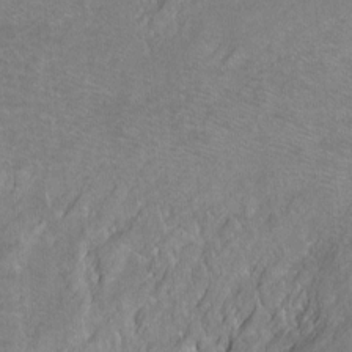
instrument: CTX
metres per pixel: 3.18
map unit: Ht
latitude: -6.7652
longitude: -36.4034
